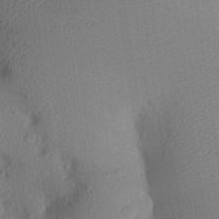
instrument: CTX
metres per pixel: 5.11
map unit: Aa
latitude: 26.6113
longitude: -146.5546
